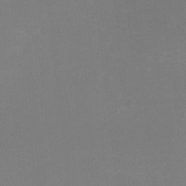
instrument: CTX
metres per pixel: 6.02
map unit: Hto
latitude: -3.8989
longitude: -36.1011
